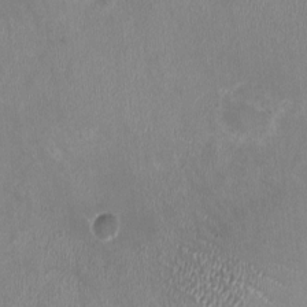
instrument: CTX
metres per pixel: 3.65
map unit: HNhu
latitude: -1.0487
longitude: -1.8205
